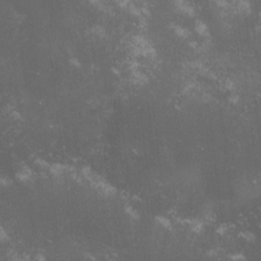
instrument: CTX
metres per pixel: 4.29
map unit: lHvf
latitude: -14.7275
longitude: -102.2522
